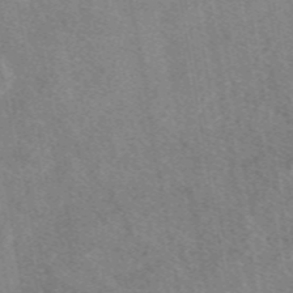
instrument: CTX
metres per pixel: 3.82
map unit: eAb
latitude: 48.1578
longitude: 110.8219
